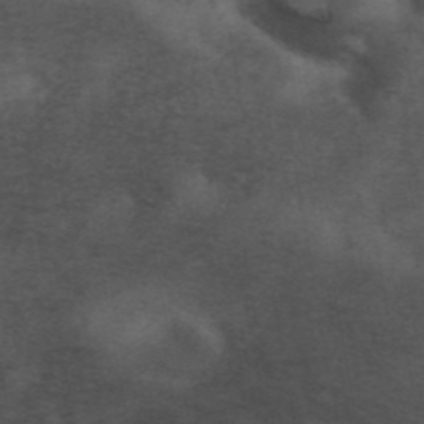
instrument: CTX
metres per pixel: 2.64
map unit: ANa
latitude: 42.4601
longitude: 54.5007
